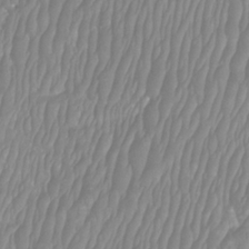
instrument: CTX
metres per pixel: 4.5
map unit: Htu
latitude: -8.5007
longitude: -74.5924
